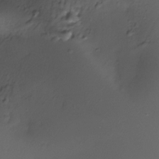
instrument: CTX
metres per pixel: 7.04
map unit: Nhe
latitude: -35.7478
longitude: -117.6316
